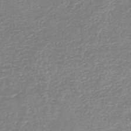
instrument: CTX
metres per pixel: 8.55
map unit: HNb
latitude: -46.3495
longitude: 52.2928
